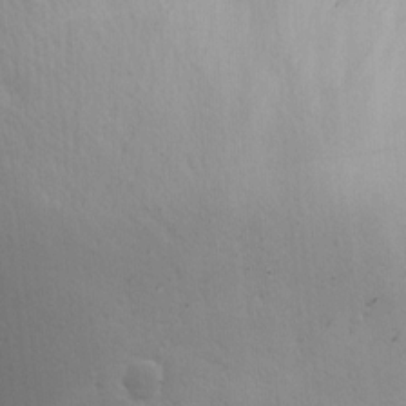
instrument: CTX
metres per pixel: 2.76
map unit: Ave
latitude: 12.5735
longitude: -102.7435
